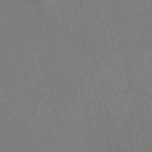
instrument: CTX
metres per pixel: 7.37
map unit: Nve
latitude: -59.3509
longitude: 62.6896
